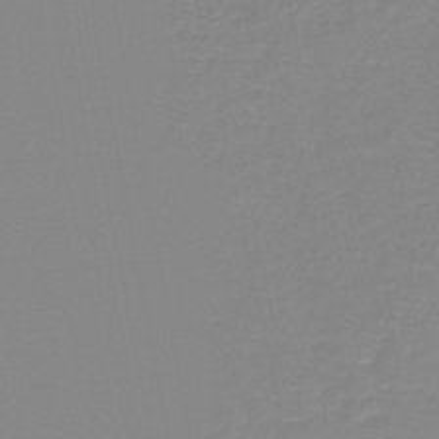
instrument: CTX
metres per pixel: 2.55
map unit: lHb
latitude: -44.2362
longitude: 55.6722
